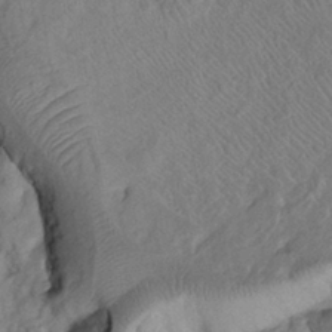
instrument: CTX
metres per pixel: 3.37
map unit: Htu
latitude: -6.7652
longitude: 152.8030
